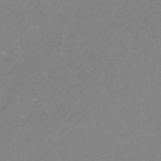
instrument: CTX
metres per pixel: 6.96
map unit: lHb
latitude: -40.8975
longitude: 64.8975
